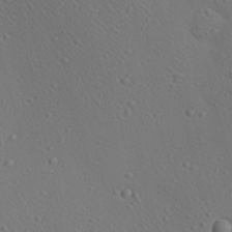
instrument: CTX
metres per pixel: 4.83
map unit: Aa
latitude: 23.4426
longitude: -138.2145
